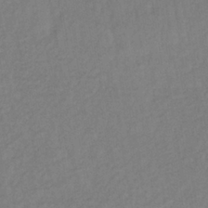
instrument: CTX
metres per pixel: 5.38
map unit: lHb
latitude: -37.3698
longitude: 68.8785
